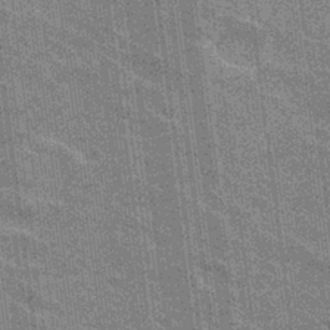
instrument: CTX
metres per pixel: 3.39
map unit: Hto
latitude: 27.0648
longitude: -41.2536
